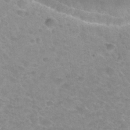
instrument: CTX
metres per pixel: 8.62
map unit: Hto
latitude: 34.1388
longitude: -48.8002
